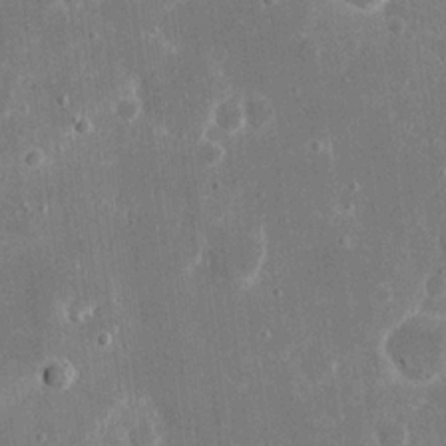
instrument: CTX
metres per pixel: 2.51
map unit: eHh
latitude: 16.8758
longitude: -71.3104
